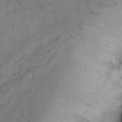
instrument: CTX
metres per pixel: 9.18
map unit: Ht
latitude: 14.4034
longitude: -37.2348
